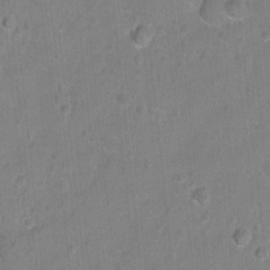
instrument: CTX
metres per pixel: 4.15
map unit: Hto
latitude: -6.4062
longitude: -35.6505
